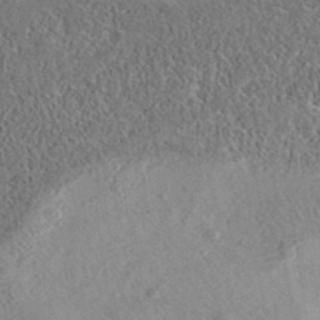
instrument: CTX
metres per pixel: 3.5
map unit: eAb
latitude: 35.7827
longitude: 108.6518
